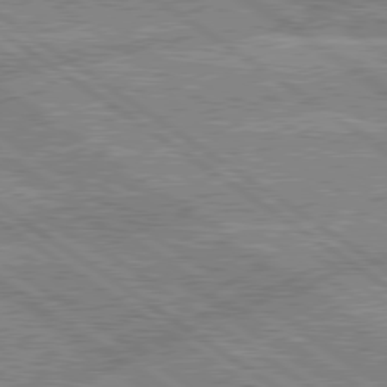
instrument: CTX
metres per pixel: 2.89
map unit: lApd
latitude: 79.1592
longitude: -157.7827
